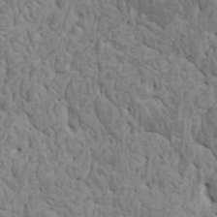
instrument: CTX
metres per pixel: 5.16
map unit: HNhu
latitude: -0.4629
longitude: 2.1416
